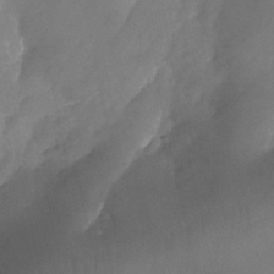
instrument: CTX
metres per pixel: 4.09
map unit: Nhu
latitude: -25.9367
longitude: -69.7261
